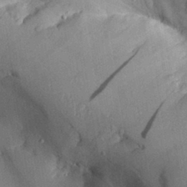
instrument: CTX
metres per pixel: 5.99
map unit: Aa
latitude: 29.5938
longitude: -132.2523
